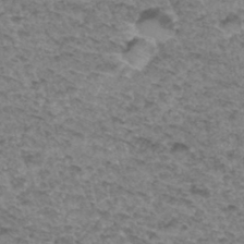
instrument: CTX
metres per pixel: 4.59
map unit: Hto
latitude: 33.5560
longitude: -47.6694
